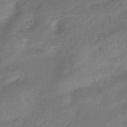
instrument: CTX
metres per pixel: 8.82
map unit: eHb
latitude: -42.3873
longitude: 83.5210
